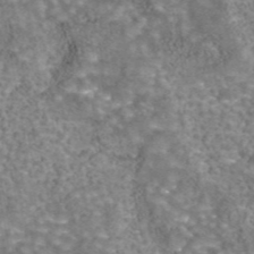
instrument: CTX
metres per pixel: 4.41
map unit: eAb
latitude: 44.2711
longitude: 105.8233
